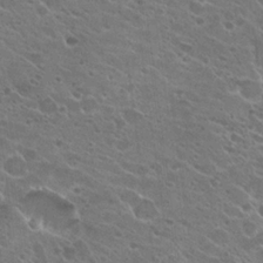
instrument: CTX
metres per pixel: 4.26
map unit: Hto
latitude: 23.3859
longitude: -41.9528
